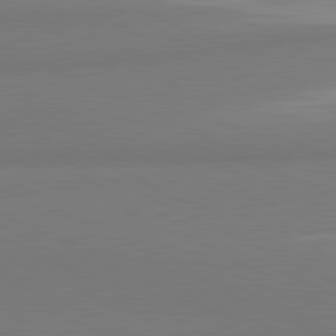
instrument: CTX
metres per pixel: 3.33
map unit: lApd
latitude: 81.2537
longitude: 179.0108
